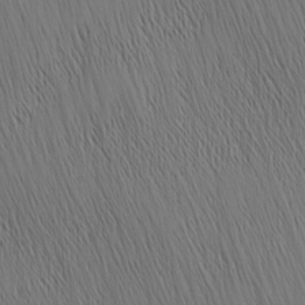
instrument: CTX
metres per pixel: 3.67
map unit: Nhu
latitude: -4.5384
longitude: -151.9906
